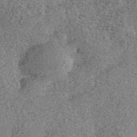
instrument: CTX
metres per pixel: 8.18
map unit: Nhe
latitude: -35.8989
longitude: -130.3279
